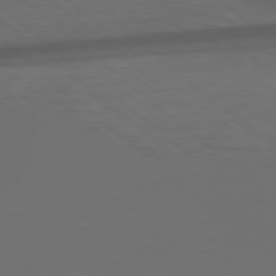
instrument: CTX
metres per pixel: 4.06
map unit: Hpe
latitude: 77.7827
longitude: -127.0270
